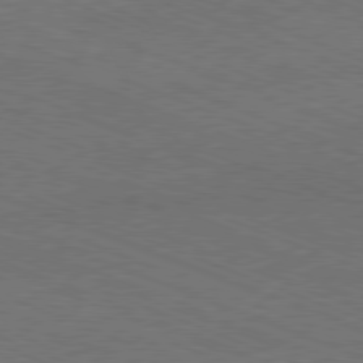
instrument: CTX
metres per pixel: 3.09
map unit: Ap
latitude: -81.0676
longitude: -74.7813
